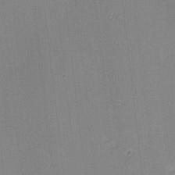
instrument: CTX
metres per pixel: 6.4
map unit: lHvf
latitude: -10.9542
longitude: -99.7071
